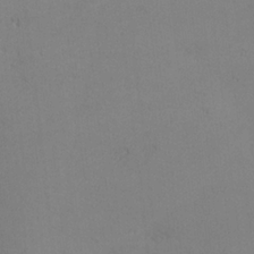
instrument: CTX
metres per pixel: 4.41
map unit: lHvf
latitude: -13.3132
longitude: -101.9150
